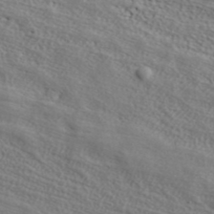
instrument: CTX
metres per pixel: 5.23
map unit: ANa
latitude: 37.4993
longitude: 24.5763
